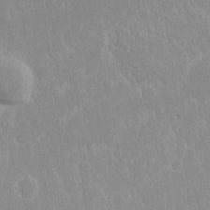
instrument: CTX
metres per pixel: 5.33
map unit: eHh
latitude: 14.8947
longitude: -72.1767
